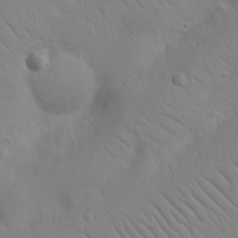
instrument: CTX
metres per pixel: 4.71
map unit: Nhu
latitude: 22.9892
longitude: -73.9906
